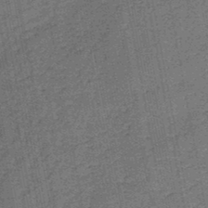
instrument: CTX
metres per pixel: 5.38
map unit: HNb
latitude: -46.5196
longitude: -36.3090
